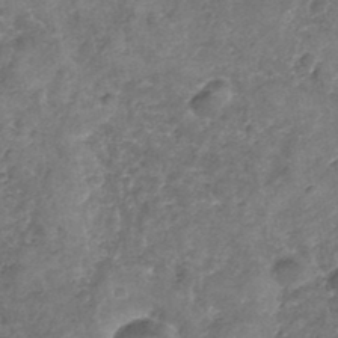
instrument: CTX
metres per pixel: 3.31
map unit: Nhe
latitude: -32.4251
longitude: -87.9339
